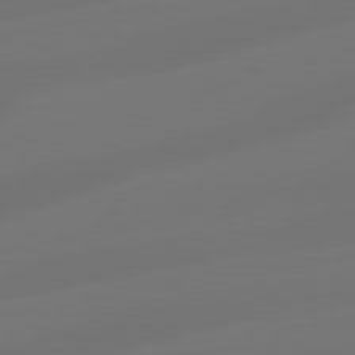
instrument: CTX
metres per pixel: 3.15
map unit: Hpe
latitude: 78.5168
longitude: -128.3467
